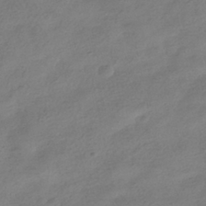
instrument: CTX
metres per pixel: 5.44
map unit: HNhu
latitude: -40.4062
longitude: 98.8597
